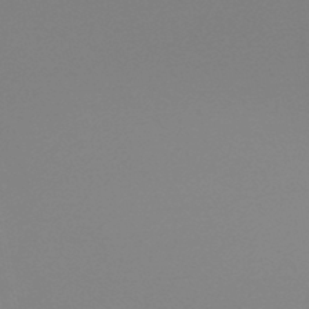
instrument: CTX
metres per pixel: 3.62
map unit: lHb
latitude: -45.4077
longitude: 64.5952
